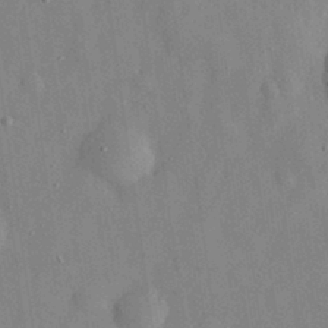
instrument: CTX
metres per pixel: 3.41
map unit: eHh
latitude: 29.4804
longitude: -74.1389
